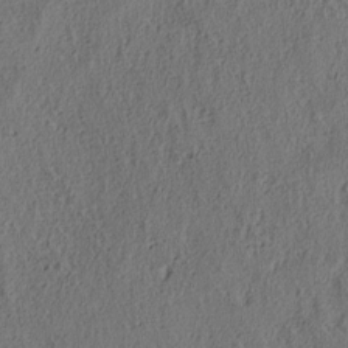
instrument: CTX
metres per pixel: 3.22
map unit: lAa
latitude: 4.8380
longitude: -113.2726
